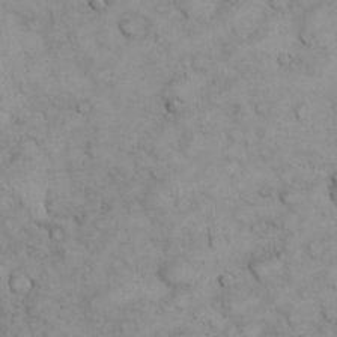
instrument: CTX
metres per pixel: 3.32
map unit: eHh
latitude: 21.6127
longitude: -59.0081
